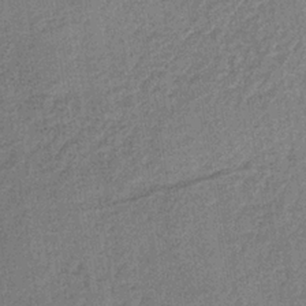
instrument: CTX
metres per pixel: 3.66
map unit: lHb
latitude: -34.9353
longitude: 63.0297
